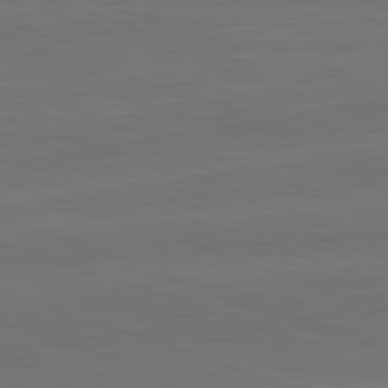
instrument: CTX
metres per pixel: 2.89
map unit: lApd
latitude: 82.7057
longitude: 164.0472
